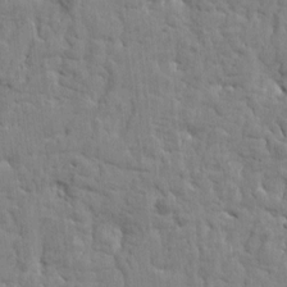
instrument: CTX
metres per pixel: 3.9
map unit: Htu
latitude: -1.8990
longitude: 179.7855
